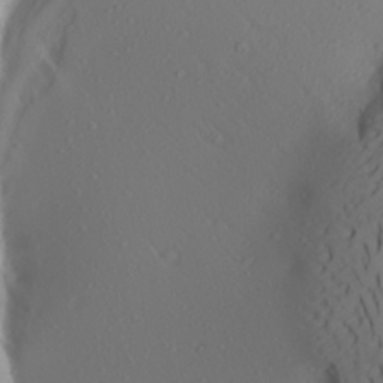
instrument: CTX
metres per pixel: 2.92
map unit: Aa
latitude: 27.0270
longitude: -146.9892
